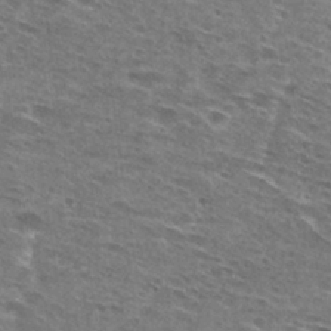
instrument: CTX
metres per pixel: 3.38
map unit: Hto
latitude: 28.1011
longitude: -45.8016
